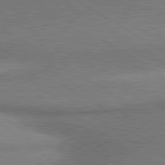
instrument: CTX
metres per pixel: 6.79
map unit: lApd
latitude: 80.4412
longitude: 164.6519
